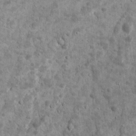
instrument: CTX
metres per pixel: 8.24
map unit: Ave
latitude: 16.9325
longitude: -134.2522
